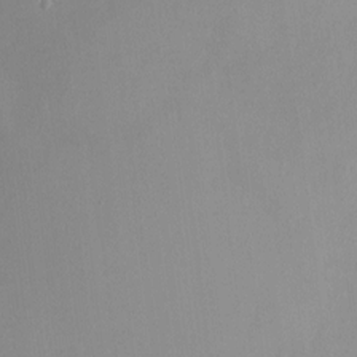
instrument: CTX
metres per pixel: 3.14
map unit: HNhu
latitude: -1.5777
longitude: -7.3482
